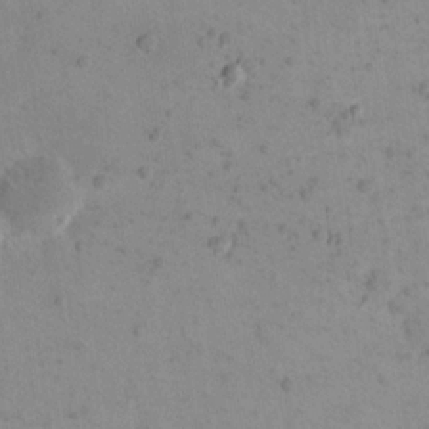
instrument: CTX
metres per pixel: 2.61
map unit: eHh
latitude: 20.1956
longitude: -64.5168
